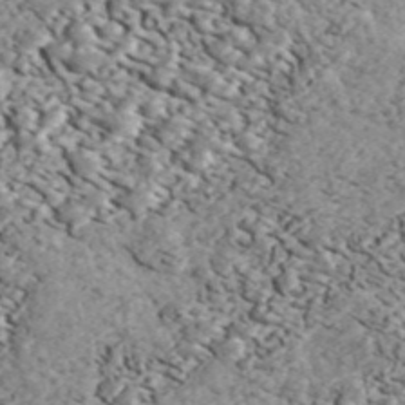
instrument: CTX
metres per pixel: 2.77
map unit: ANa
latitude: 44.5734
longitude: 46.3117
